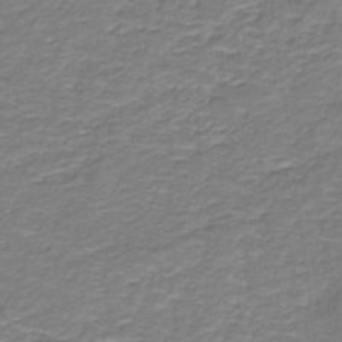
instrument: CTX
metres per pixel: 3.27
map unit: HNb
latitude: -36.8408
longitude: 50.8786
